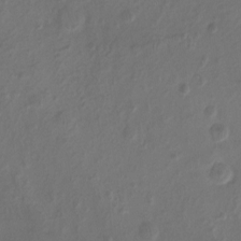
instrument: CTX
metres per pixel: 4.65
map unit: Nhu
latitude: -14.9731
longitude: -57.4993
